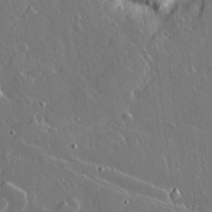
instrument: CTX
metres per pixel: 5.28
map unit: lAvf
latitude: 15.2915
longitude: -129.3104
